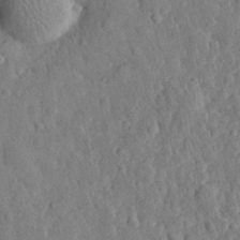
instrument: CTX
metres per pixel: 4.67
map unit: eHh
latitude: 28.5546
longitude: -76.3845
